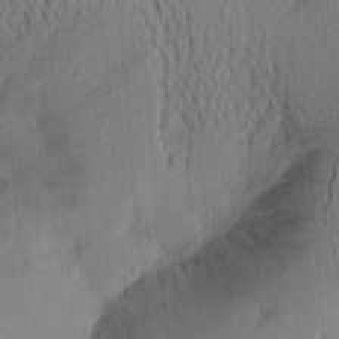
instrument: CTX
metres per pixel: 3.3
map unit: Aa
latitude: 20.2901
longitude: -143.9717
